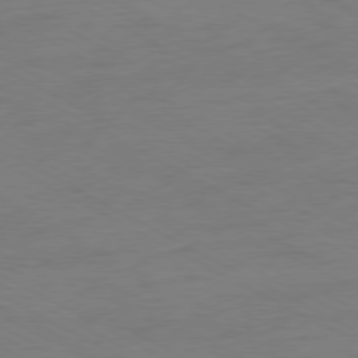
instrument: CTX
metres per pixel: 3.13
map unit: Ap
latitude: -77.4643
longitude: -74.8758
